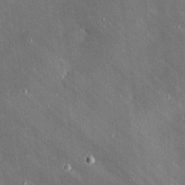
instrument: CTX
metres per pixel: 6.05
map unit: Hve
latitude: 25.9906
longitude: -90.1767
